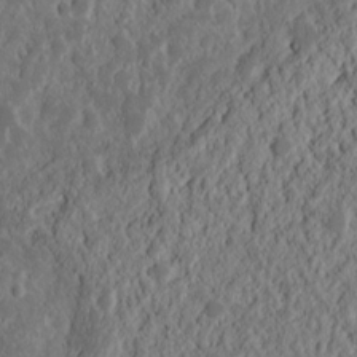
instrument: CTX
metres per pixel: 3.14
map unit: Nhu
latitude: 14.5735
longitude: -73.0270
